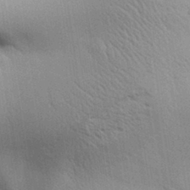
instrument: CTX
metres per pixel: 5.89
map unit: Aa
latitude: 31.8395
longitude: -140.4601
